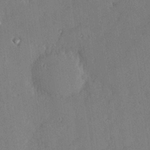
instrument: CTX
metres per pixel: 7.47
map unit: Hve
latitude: 24.7435
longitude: -93.3670
